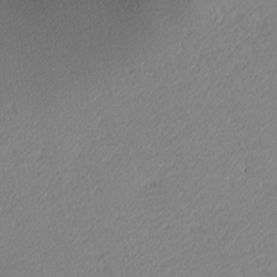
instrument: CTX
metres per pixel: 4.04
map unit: lAa
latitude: 3.4048
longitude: -116.0822
